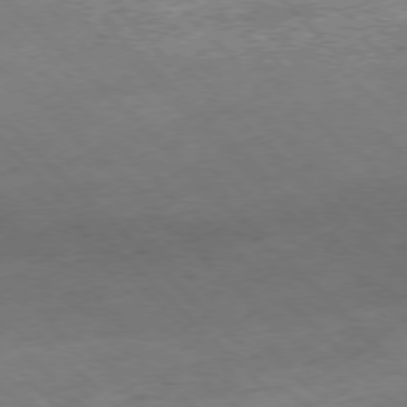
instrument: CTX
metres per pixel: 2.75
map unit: Hpe
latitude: -77.2376
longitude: 13.1242
